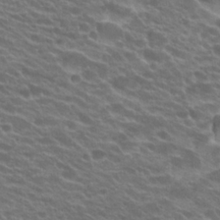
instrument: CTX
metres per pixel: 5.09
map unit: Hto
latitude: 23.1403
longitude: -37.5938
